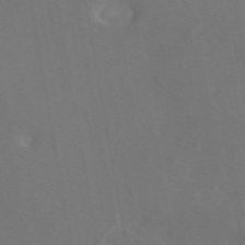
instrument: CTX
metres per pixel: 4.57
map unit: eAb
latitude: 47.0270
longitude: 108.9731
